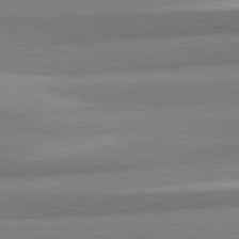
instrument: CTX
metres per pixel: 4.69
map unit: lApd
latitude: 82.1199
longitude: 179.6722
